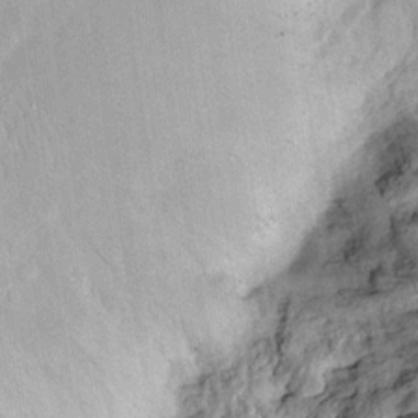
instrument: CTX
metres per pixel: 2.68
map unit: Htu
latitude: -3.5021
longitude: 151.4454
